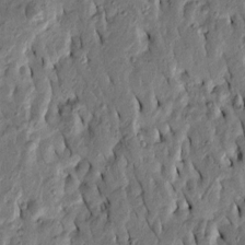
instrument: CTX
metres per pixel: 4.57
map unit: Htu
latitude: -3.9556
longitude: 156.5574
